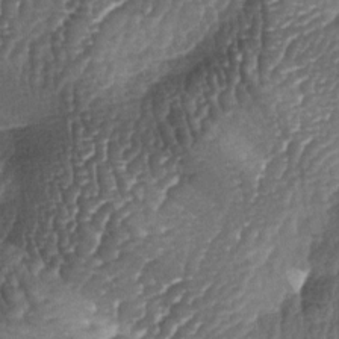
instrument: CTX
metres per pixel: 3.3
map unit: lAa
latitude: -5.2942
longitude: -127.6316
